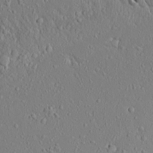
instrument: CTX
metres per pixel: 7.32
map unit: Aa
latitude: 18.7624
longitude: -148.1011
